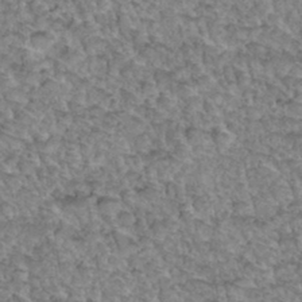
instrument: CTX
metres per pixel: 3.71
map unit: Hto
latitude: 35.4426
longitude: -47.6694
